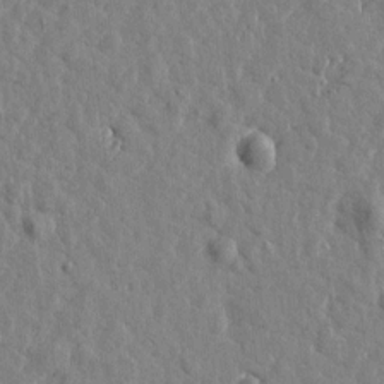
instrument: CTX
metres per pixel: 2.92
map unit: Htu
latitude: 1.5749
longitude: -179.1781
